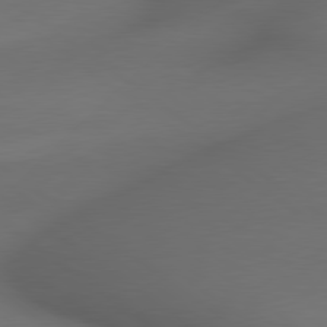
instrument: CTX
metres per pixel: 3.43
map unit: lApd
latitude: 79.3104
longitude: -173.7071
